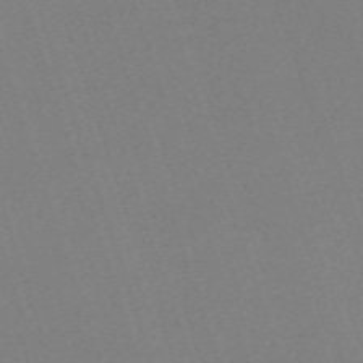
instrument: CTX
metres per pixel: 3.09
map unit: eHh
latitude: -63.1053
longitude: 50.6140
